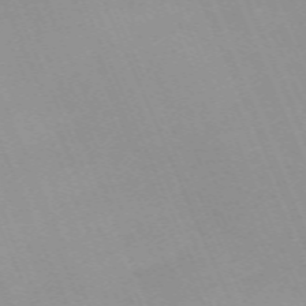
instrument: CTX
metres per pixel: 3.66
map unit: Nhu
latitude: -66.8030
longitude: 38.9353
